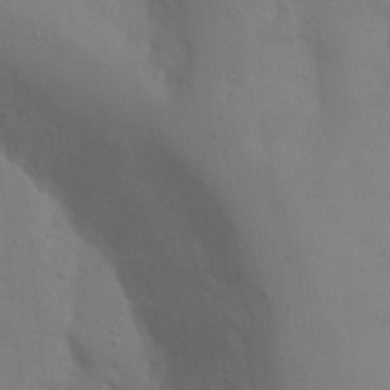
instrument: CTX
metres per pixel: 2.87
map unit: Nhu
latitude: 19.6505
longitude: -73.4238
